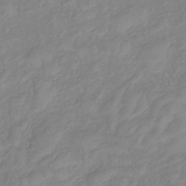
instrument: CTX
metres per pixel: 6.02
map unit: HNb
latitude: -33.1620
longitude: 64.1039
